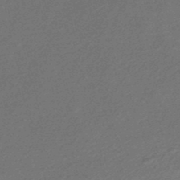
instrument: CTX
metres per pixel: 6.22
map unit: HNb
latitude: -48.5385
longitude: 60.1417
